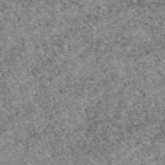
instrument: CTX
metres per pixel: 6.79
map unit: eAb
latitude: 49.4993
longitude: 107.8423
